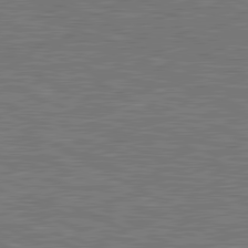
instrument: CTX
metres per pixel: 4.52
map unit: lApd
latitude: 81.0080
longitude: -171.4615
